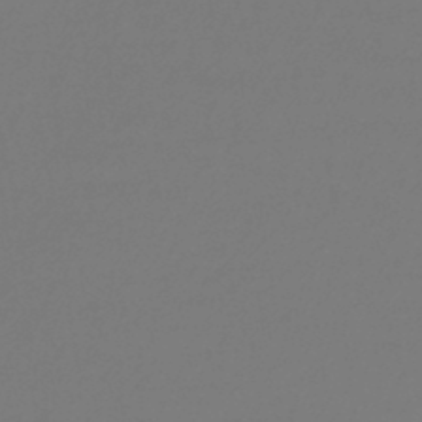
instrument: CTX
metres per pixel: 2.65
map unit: lHb
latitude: -45.2943
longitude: 76.5007
